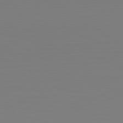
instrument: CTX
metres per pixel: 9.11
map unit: Hpe
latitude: -82.4062
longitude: 8.2172
